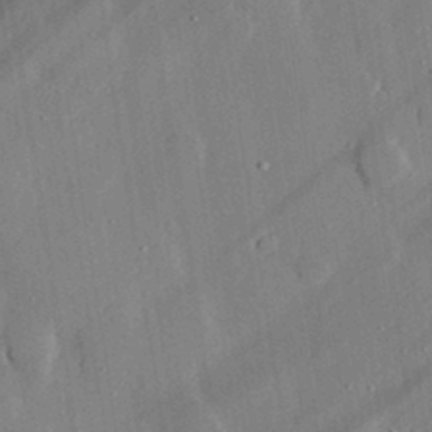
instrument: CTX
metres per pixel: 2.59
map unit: lHvf
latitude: 32.7435
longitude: -92.0444
